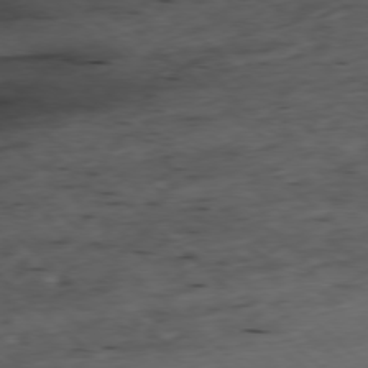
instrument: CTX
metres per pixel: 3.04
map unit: Ap
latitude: -77.7100
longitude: -91.8205
